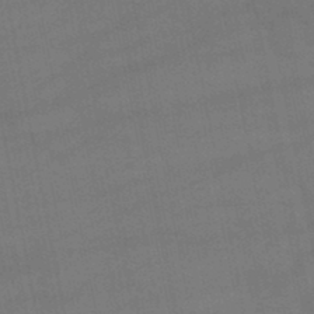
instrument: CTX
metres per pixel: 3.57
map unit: lHb
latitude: -47.1431
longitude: 73.8044
